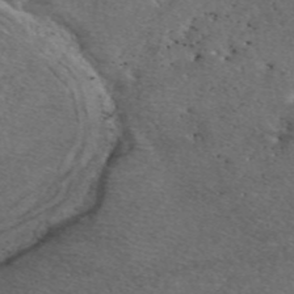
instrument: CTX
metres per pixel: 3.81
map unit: eAb
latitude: 48.3845
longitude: 107.7856
